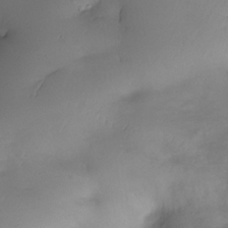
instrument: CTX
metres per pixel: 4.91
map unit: Nhe
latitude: -33.7856
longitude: -142.6869
